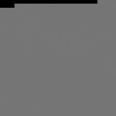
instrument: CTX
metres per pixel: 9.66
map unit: Hpe
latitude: 77.9339
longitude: -143.5749
